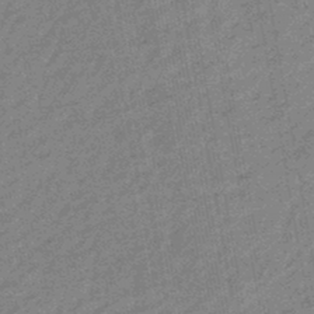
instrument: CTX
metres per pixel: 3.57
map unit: eHb
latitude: -44.3684
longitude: 88.7085
